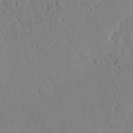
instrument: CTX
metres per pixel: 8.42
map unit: eHh
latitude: 25.6127
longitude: -80.0822
